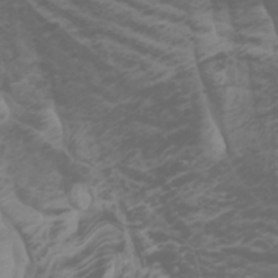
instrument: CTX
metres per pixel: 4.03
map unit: Htu
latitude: -0.8786
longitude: -77.1970
